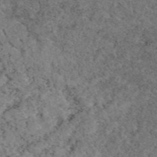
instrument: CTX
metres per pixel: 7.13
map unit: eAb
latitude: 48.7057
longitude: 107.0298
